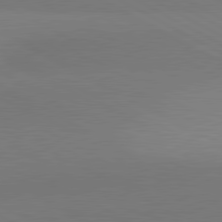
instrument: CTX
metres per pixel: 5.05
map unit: lApd
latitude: 80.8191
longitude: 127.8800
